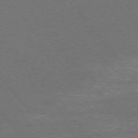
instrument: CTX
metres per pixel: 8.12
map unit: Ap
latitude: -75.3699
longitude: -74.5546
